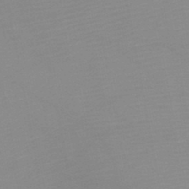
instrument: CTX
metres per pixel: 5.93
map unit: HNb
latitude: -45.5966
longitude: -44.1955
